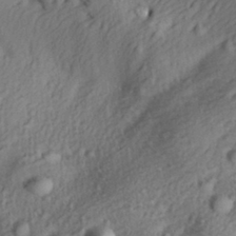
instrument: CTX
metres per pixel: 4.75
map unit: Aa
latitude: 29.8772
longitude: -136.2145
